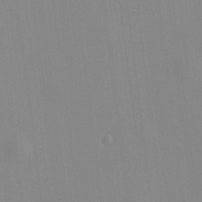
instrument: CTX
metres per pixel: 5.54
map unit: HNhu
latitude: 11.2537
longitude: 10.1984
